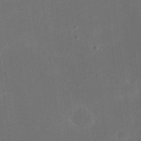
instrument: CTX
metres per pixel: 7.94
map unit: eHh
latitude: 20.2334
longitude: -70.8758
